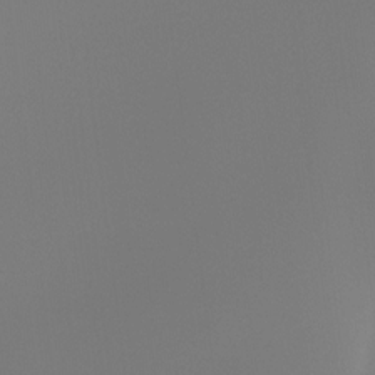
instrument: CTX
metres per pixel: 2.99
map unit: Ht
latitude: -15.9556
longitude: -44.5546
